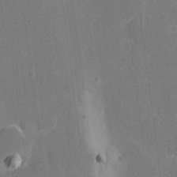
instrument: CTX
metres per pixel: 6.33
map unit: eHh
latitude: 5.2915
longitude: -66.9702
